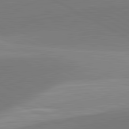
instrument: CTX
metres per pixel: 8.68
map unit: lApd
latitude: 81.9150
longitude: 135.0297
